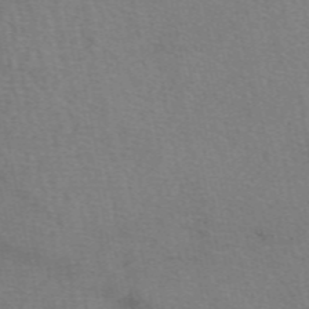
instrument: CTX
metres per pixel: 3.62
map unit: eAb
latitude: 50.4979
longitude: 104.7841
